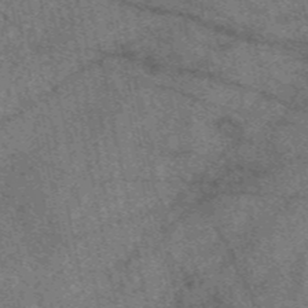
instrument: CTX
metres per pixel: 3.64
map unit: eAb
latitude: 48.4223
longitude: 109.3510
